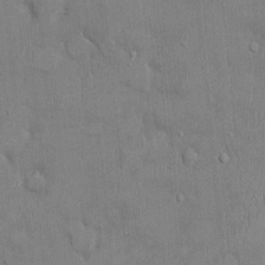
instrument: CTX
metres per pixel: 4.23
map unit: Ht
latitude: -3.4643
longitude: -14.5546
